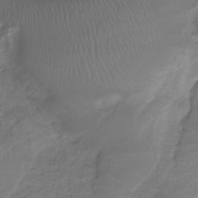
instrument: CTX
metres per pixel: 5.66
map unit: lHb
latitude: -33.8989
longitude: 67.0675
